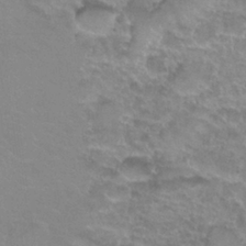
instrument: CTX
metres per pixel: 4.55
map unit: Nhu
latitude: 27.8583
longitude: -54.1011
